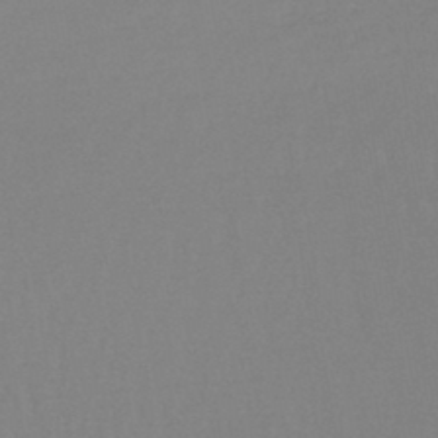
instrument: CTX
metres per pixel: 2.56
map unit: lHb
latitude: -44.2362
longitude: 73.6722
